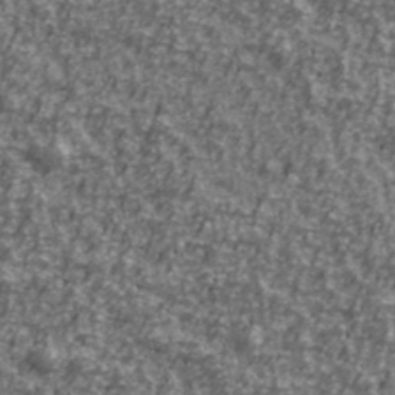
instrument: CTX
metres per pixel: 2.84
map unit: Ave
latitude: 42.2901
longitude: -114.0444
